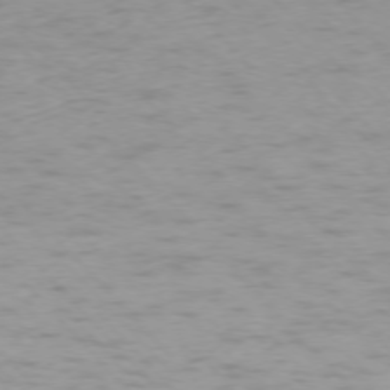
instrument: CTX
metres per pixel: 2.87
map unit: Ap
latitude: -76.4062
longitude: -65.4426
